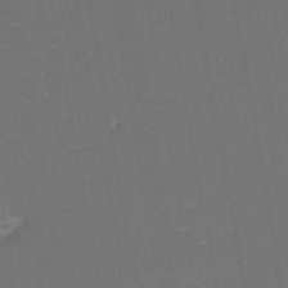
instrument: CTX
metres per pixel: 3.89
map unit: eHh
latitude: -44.6707
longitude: -28.6868
